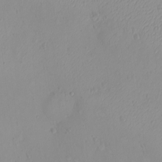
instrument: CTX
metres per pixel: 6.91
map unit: eHh
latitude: -9.5399
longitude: -68.8191
